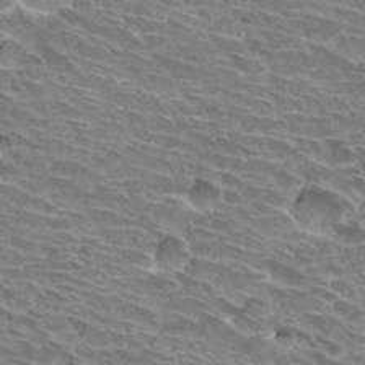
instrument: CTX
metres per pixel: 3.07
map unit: Hto
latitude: 30.8191
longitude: -42.0444
